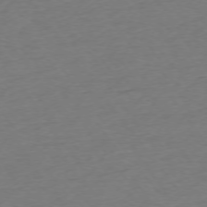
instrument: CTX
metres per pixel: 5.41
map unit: Ap
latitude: -75.0487
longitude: -89.5183
